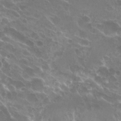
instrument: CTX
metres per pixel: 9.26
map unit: Hto
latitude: 24.9702
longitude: -37.0837
